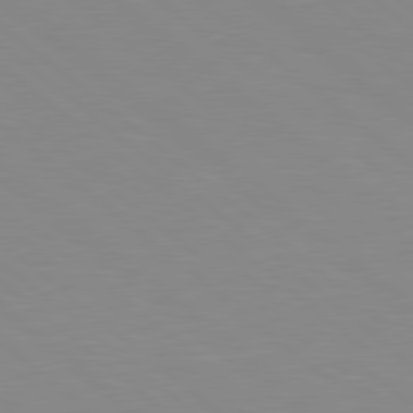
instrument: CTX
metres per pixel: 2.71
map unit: lApd
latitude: 78.9325
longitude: -176.4034
